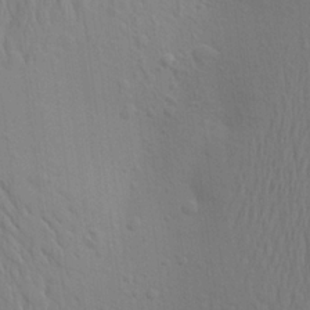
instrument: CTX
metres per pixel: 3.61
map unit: Aa
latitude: 22.8191
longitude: -145.2915
